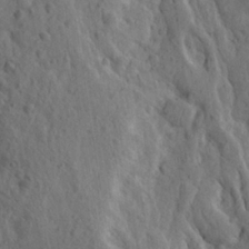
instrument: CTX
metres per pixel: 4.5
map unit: Ave
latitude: 23.2537
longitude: -134.9324
